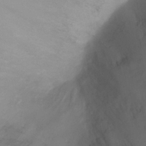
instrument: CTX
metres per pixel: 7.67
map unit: Ht
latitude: 0.9513
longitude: -21.3671
